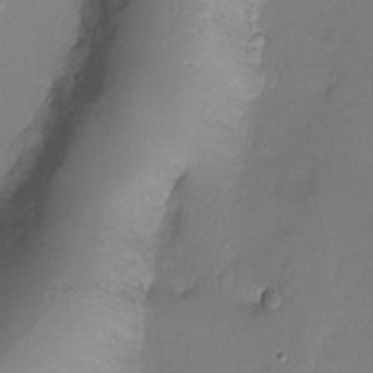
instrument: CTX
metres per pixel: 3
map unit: Ht
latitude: -17.5588
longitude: -44.1955
